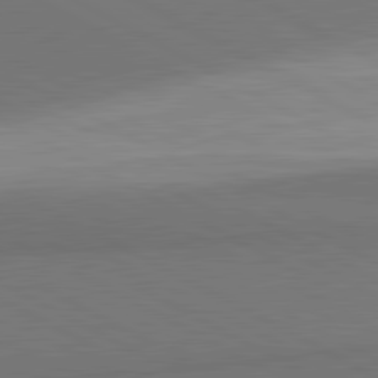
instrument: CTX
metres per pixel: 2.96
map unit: lApd
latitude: 81.7072
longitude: 159.8044
